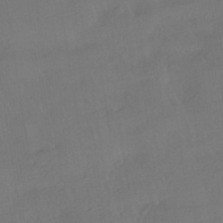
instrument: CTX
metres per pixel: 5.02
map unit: HNhu
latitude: -41.7100
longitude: 93.0108
